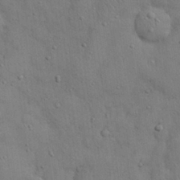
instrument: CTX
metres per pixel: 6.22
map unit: Nhu
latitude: 28.8758
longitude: -69.4804
